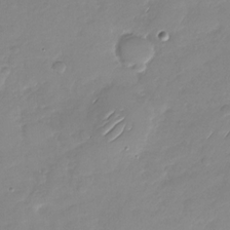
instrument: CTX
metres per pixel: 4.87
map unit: Nhu
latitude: -28.0661
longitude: -61.5371
